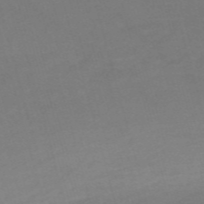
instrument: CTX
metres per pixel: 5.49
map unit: Nve
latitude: -58.9352
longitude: 58.5006
